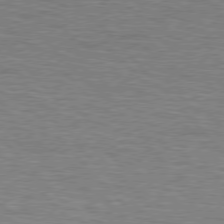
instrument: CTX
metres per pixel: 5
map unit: Hpe
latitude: 77.0647
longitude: -150.6301
